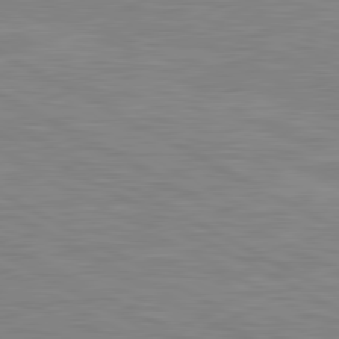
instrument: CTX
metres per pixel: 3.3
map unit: lApd
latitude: 81.0080
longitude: 171.8989
